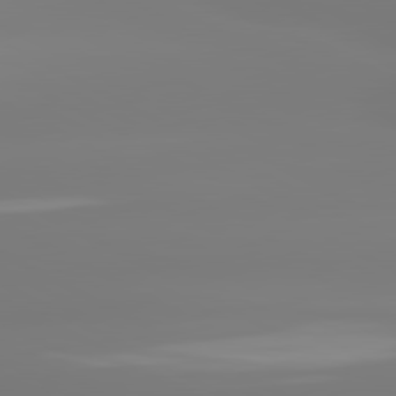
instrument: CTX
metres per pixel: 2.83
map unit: lApd
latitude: 80.8569
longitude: -156.2711
